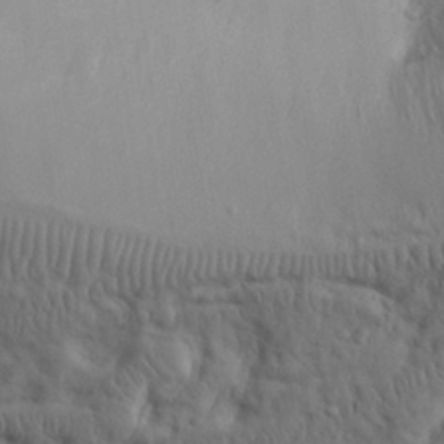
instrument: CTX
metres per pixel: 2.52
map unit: eHh
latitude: 30.4979
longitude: -69.1970
